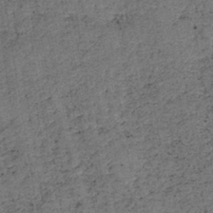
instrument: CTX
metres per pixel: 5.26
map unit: eHb
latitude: -39.4266
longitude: 77.8800
